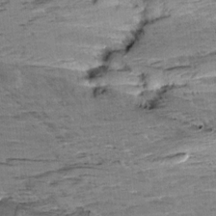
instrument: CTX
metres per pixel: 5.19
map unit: Aa
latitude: 10.1767
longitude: -141.3481
